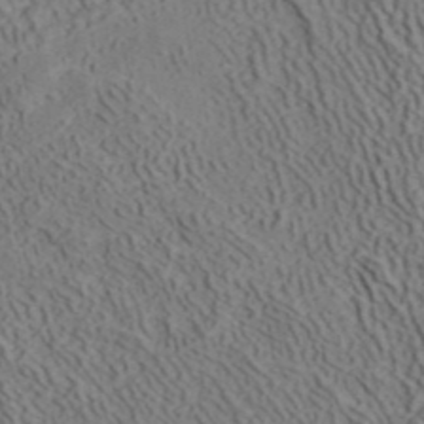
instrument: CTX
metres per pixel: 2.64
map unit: ANa
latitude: 41.4426
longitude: 33.2376
